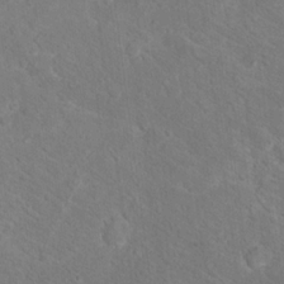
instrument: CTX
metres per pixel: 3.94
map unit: Hto
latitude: 18.1200
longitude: -37.1592
